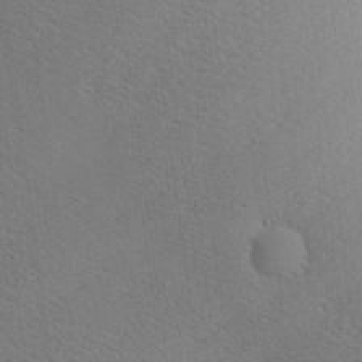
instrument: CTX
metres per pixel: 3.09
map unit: Ave
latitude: 21.2537
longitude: -139.4237
